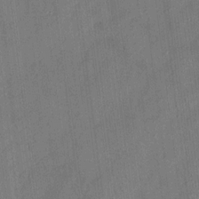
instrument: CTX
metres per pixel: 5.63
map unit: HNhu
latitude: 12.1578
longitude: 9.4076
